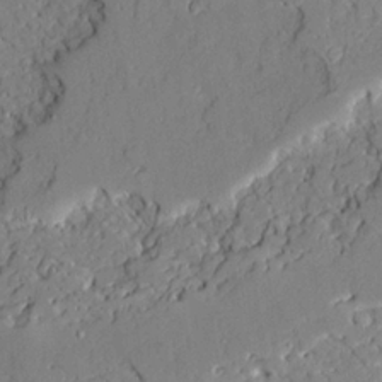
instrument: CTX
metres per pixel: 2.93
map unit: Ave
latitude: 22.3089
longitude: -129.3104
